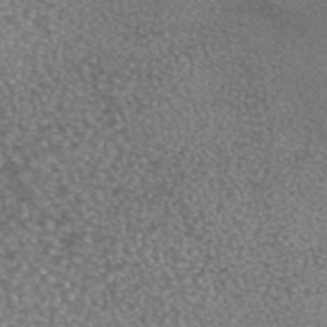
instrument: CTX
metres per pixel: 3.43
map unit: eAb
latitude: 44.8758
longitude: 108.4818
